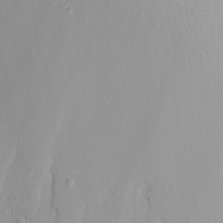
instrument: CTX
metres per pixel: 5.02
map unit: Nhu
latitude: -8.7274
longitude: -81.3293
